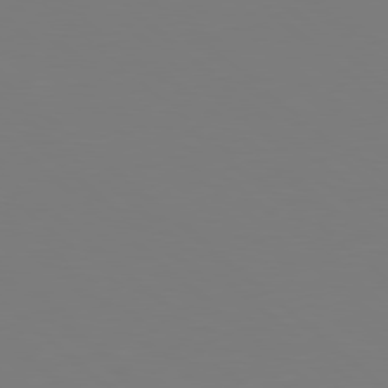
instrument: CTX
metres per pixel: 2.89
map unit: Hpe
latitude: 78.5357
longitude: -171.9906
